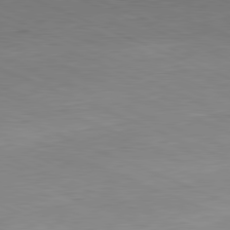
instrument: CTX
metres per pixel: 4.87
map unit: Hpe
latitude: -81.9745
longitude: 14.0094
